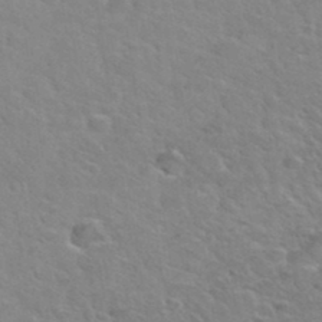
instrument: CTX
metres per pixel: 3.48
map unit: Hto
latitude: 35.2348
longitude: -50.4034
